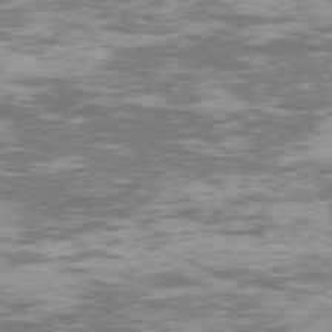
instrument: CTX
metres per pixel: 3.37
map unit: Ap
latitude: -76.5196
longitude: -68.8947
